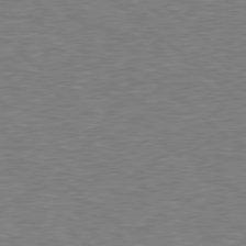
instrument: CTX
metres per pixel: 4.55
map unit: Hpe
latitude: 78.5735
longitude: -169.8772
